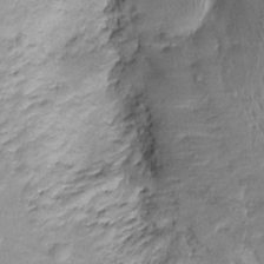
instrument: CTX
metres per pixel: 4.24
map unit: Htu
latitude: -5.1620
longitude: 157.8611
